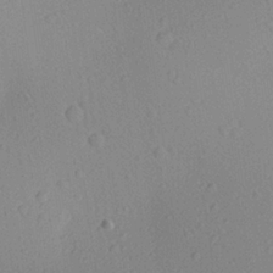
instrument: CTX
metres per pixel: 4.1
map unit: Aa
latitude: 22.7813
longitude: -139.1592
